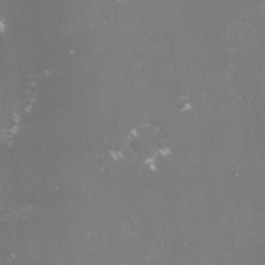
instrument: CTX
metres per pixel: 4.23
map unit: lHvf
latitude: -15.6722
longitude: -101.3104
